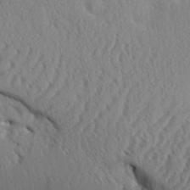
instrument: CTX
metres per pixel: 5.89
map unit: Aa
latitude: 30.8380
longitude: -140.8380
